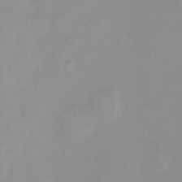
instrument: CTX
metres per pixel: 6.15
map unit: eHh
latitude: -4.7652
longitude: -77.3859
